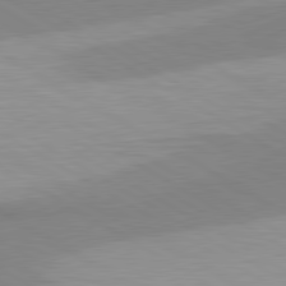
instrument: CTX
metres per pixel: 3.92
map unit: lApd
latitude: 80.2900
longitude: -179.0270
